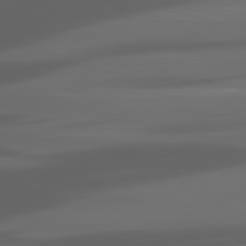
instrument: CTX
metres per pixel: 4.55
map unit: lApd
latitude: 80.7624
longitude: -141.4237
